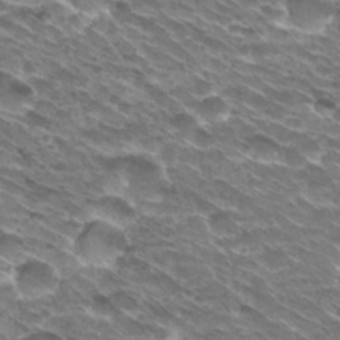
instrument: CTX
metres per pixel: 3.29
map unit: Hto
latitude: 30.3845
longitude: -42.7435
